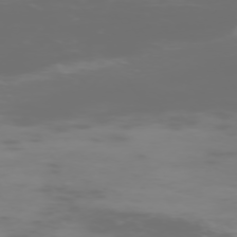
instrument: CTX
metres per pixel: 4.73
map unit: Hpe
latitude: -73.8989
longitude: 6.0472
